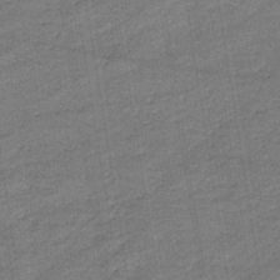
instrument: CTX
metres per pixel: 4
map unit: eHb
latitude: -36.4440
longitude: 77.6344
